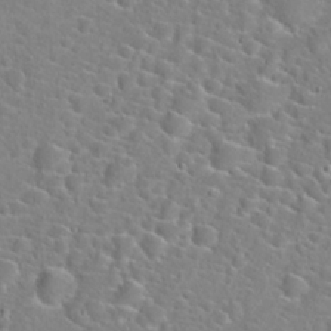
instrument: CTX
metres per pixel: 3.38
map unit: Hto
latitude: 22.2522
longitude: -45.0836
